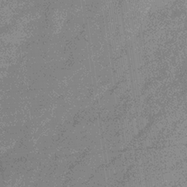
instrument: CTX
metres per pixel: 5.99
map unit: eHb
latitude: -32.8030
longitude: 75.6155
